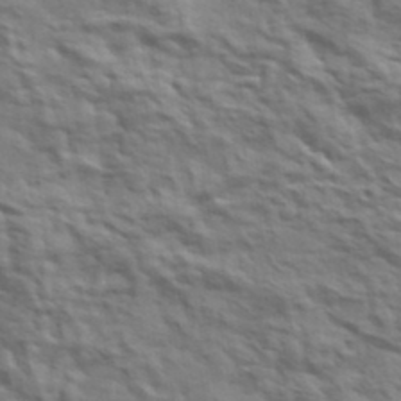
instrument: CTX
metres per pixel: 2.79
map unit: eHh
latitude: 37.0648
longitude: -80.9514
